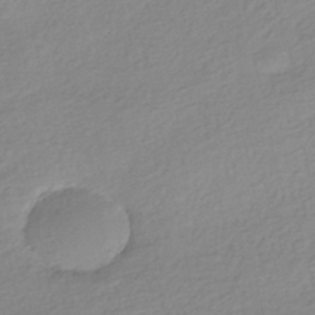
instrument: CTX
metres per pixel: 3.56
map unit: HNhu
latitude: -40.9164
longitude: 94.3117
